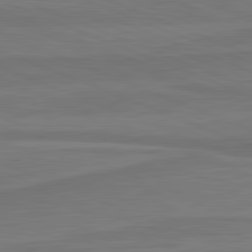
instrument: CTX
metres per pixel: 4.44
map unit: lApd
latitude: 81.9339
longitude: 168.0283
